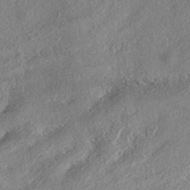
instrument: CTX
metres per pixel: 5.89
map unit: eAb
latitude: 37.6505
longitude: 113.1242
